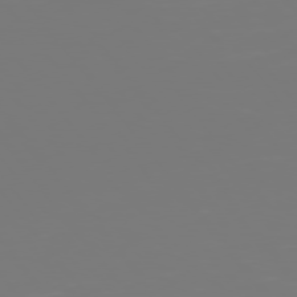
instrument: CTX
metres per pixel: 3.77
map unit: Hpe
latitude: 75.7828
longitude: -126.8947
